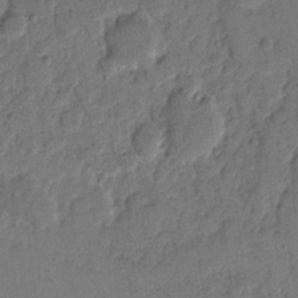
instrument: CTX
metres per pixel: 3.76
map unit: eHh
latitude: 9.4427
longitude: -65.3293
